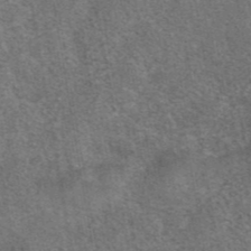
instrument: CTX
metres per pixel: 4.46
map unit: eAb
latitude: 42.2523
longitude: 105.5777
